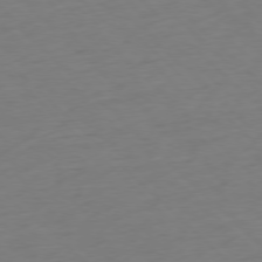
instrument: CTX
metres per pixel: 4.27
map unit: Ap
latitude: -77.4076
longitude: -91.8772
